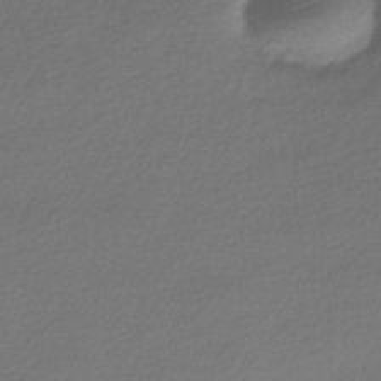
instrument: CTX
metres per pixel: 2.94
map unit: HNhu
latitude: -42.0849
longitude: 94.4251
